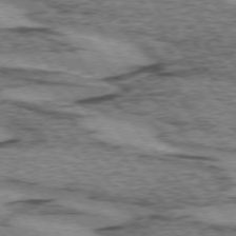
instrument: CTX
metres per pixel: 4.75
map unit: lApd
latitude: 74.3467
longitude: -76.7813
